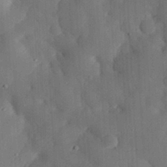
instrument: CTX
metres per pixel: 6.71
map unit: eHh
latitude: 30.3279
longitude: -81.8772
